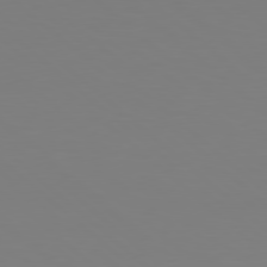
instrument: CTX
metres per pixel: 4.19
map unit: Hpe
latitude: 77.9717
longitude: -174.2901
